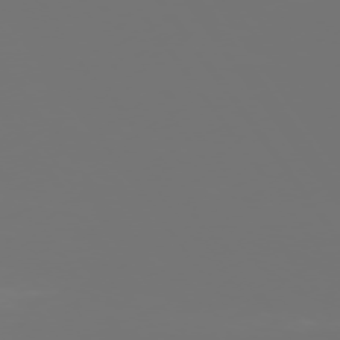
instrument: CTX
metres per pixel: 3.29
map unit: Hpe
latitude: 73.8017
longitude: -128.7813
